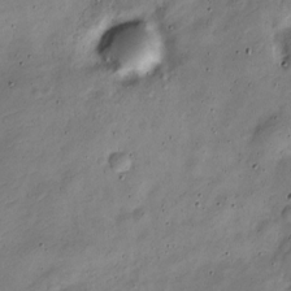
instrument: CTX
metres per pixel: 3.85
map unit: Nve
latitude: -24.7274
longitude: 107.0487
